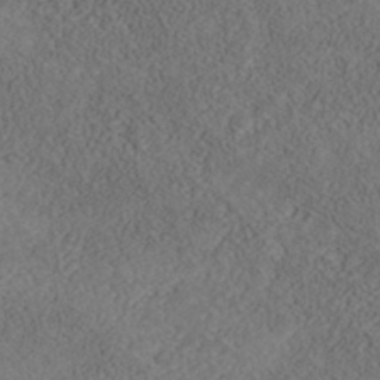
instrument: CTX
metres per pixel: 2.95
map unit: Nhe
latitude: -40.8597
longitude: -110.9325
